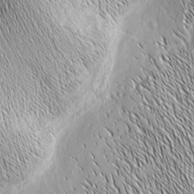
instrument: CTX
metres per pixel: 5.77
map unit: Nhu
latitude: -4.7841
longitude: -150.2333
